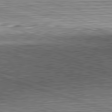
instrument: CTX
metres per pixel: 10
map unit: Hpe
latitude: -82.7841
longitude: 10.2928
